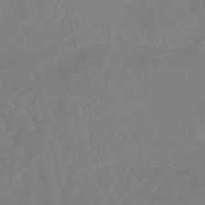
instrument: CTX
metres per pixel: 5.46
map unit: eHb
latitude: -49.8234
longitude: 76.7274
